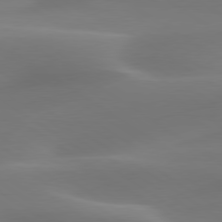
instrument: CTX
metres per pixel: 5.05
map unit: lApd
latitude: 79.8206
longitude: -92.2900
